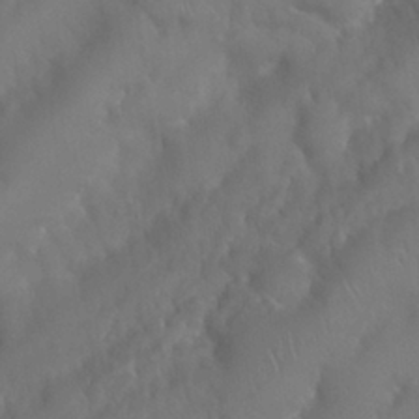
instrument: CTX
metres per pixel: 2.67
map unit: Nhu
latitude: 24.9513
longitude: -61.9339
